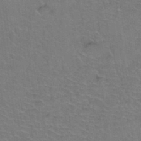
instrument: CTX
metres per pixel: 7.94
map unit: Hto
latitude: 36.9136
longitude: -46.3090
